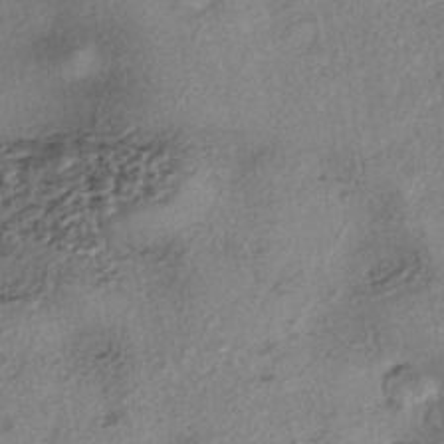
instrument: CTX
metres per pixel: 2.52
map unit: eHh
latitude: -41.9745
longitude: 120.0094
